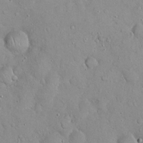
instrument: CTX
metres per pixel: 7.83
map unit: eHh
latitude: 21.3671
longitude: -58.8191
